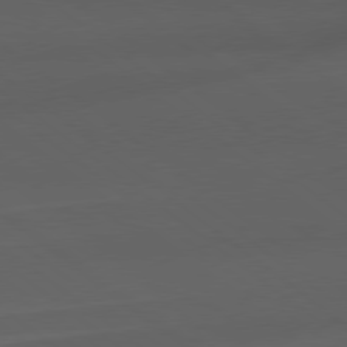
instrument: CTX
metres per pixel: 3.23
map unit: Hpe
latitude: 78.9703
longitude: -162.6113
